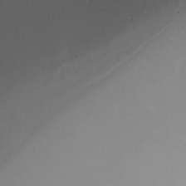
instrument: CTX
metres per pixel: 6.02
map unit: Ht
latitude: -6.5951
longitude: -34.1011
